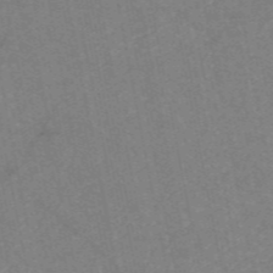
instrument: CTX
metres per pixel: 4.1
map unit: HNb
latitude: -55.6533
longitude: -39.7261
